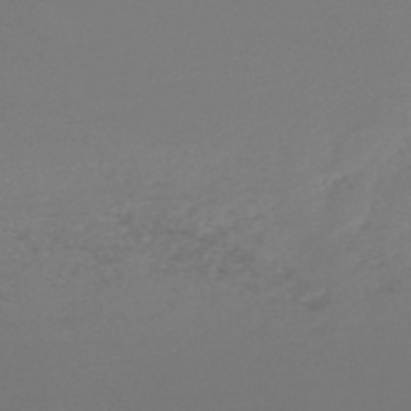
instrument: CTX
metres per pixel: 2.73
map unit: lHb
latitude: -47.1431
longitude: 66.3873
